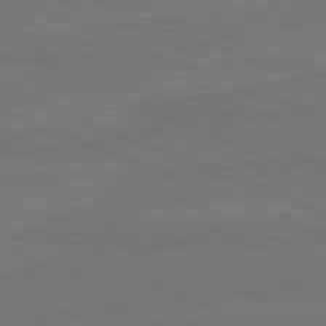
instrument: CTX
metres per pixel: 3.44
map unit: lApd
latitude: 82.1388
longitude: -178.6113
